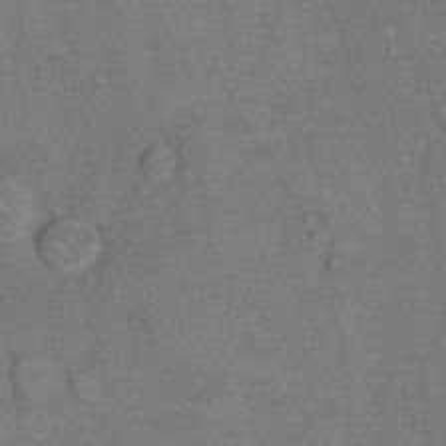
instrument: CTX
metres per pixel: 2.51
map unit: Hto
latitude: 9.8017
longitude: -59.3293
